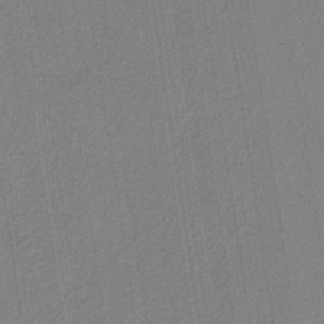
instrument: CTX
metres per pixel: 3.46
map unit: eAb
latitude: -38.0283
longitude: 51.8422
